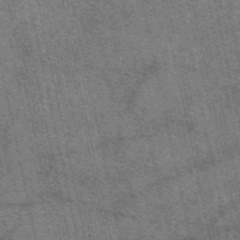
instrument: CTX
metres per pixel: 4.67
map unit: eAb
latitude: 51.0080
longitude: 114.2550
